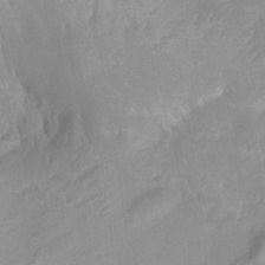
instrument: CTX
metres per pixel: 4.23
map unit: Hto
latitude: -8.2172
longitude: -52.1389
